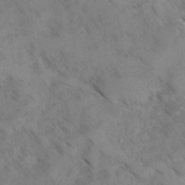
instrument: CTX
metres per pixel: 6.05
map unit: Ave
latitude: -0.3118
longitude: -111.2726
